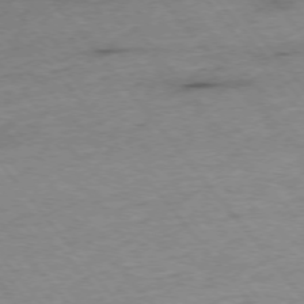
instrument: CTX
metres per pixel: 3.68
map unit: Ap
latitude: -75.9367
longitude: -90.9136
